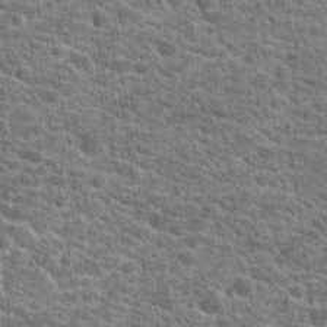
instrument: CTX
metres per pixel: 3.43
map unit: Hto
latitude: 21.2159
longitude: -44.4790
